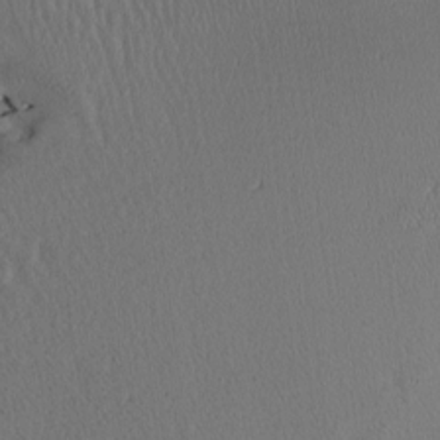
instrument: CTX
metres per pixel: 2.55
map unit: Htu
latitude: -2.7085
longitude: -178.4034
